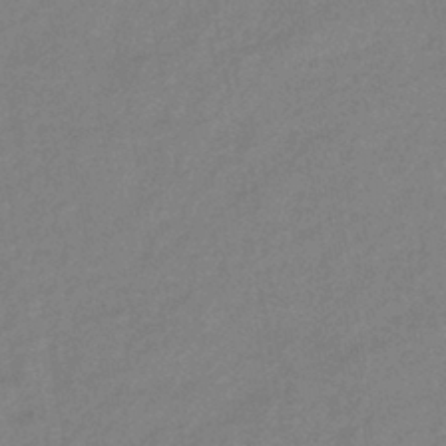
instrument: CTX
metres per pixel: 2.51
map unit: eHb
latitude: -41.2565
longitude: 82.4818
